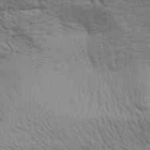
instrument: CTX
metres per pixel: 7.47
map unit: Aa
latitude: 30.4790
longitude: -134.7057
